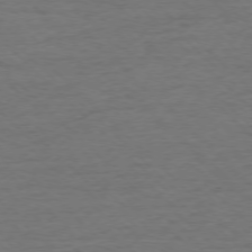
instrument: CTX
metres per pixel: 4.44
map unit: Ap
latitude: -76.8408
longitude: -93.8961
